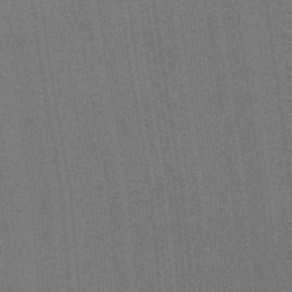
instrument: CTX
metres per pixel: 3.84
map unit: Aa
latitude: 33.0458
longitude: -142.9703
